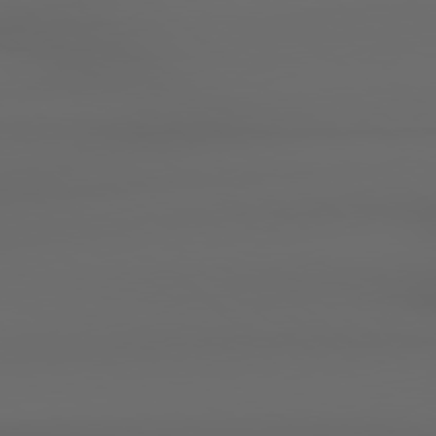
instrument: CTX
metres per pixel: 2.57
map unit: Hpe
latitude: 78.8758
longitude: -135.8583
